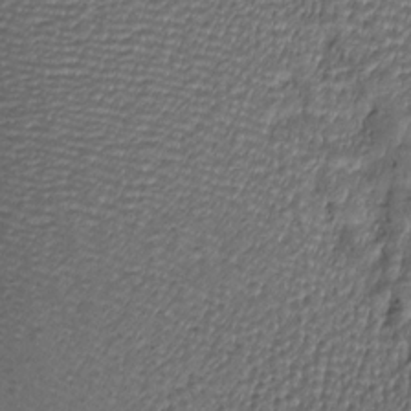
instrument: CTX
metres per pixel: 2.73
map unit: Htu
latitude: -6.7085
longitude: 157.7100
